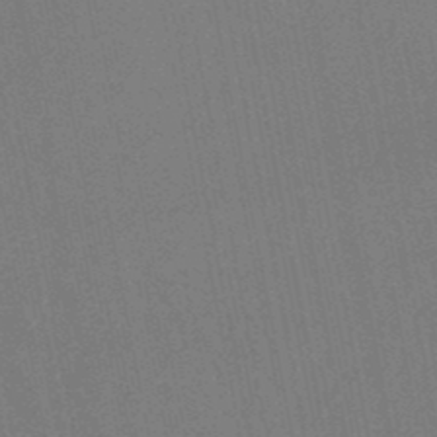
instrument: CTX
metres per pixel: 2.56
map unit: lHb
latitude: -48.3307
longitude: 70.9542
